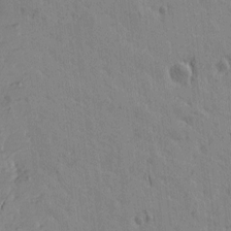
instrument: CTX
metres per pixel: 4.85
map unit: Htu
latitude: -2.6896
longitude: -175.6883
